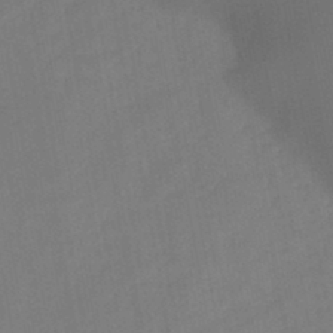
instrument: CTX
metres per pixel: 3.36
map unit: HNb
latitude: -44.7841
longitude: -38.5735
